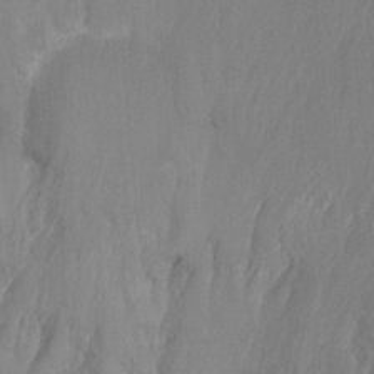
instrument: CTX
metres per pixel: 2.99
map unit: Ht
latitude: -14.2551
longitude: -57.6315
